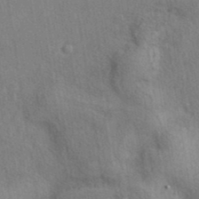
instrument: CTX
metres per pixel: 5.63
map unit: eAb
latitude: 39.9717
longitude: 112.4818
